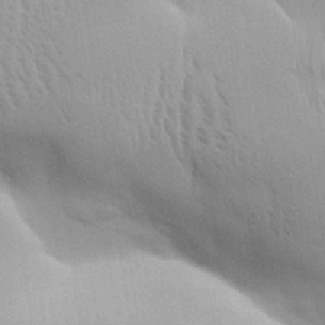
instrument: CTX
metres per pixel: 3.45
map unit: Aa
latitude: 31.8773
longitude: -140.2900
